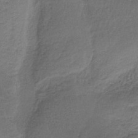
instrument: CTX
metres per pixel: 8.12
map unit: HNb
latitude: -35.6344
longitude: 58.6518
